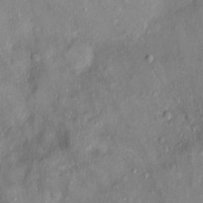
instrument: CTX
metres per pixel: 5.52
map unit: Ht
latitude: -4.2739
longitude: -15.0081
